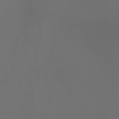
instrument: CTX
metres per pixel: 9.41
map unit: Aa
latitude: -7.0297
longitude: -72.5924
